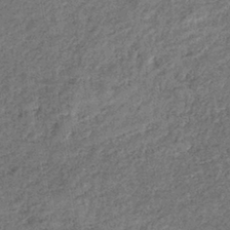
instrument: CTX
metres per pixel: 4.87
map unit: eHb
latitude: -39.0109
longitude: 80.9353
